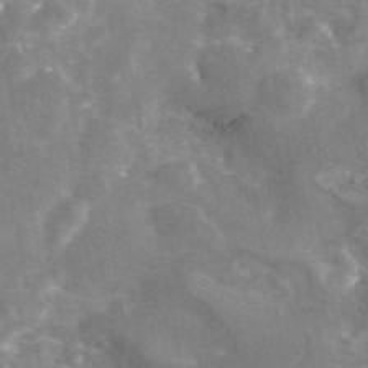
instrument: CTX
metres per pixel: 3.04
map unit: eAb
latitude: 45.4804
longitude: 120.8030
